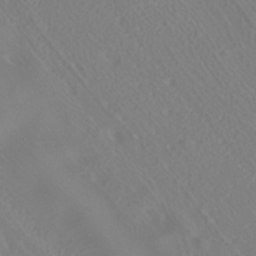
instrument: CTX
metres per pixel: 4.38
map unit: HNhu
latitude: -40.8219
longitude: 99.9367
